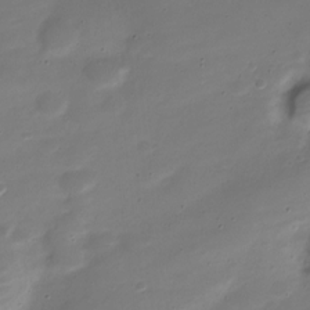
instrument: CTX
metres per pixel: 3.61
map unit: Nve
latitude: -21.9367
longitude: 105.0675
